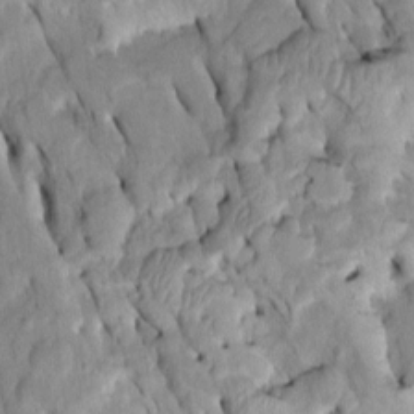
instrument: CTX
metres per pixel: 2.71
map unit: Htu
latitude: -2.2550
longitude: 149.3510
